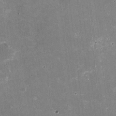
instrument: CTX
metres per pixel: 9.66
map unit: HNhu
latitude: -2.1605
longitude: -3.9528
